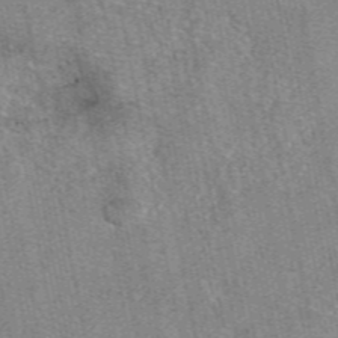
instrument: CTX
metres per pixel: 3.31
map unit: eAb
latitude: 48.9514
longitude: 105.0675
